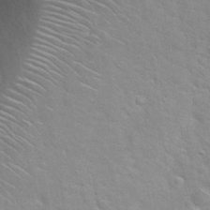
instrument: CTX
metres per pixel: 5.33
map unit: Nhu
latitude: 30.5546
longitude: -48.7813
